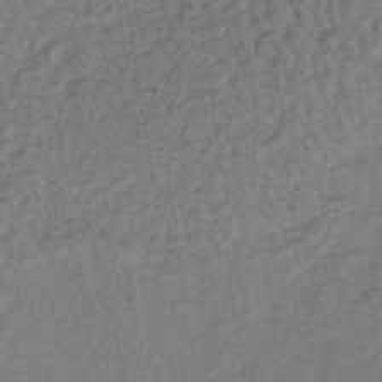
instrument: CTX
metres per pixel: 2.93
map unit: lHb
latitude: -38.8597
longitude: 62.4251
